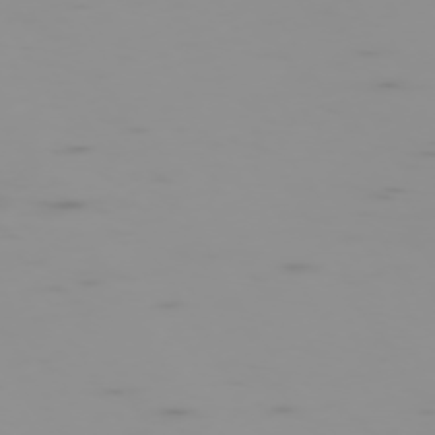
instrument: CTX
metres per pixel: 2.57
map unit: Hpe
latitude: -74.1417
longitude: 5.6344
